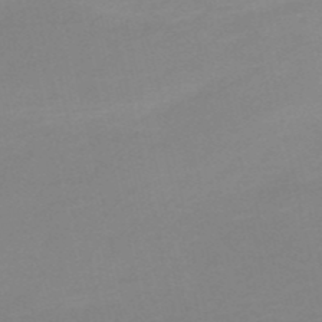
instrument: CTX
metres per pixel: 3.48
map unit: HNb
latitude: -51.5588
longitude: -46.0822
